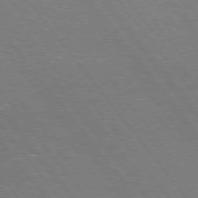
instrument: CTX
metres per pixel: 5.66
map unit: Hpe
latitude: 75.3671
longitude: -158.2712
